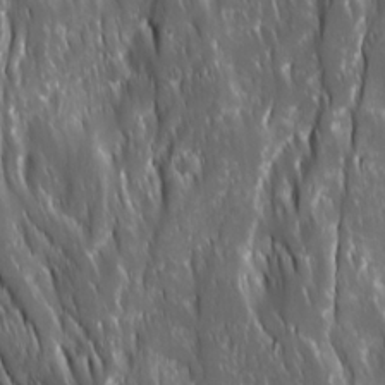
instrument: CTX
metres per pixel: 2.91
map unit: Ave
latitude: 15.4049
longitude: -133.5560
